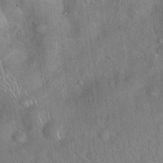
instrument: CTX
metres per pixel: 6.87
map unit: Hto
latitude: 17.9528
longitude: -52.9136
